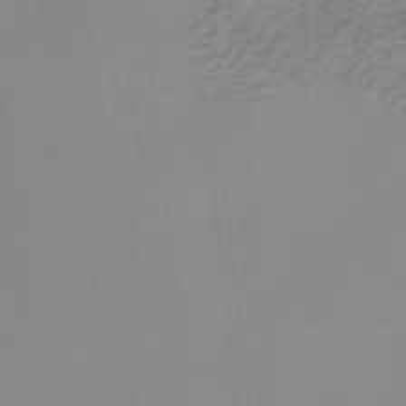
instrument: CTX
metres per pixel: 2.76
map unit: HNb
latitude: -33.7856
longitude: 58.0849
